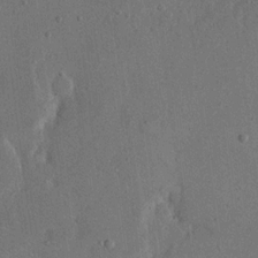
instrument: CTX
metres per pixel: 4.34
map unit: eHh
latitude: 15.7639
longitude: -68.1200
